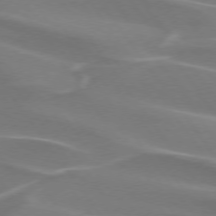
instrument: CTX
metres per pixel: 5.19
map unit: lApd
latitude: 74.4034
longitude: -62.3090
